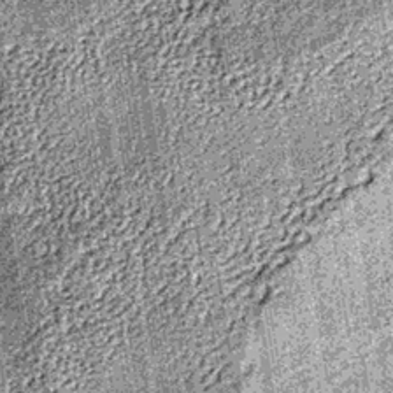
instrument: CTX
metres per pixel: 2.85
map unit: lHb
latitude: -38.6329
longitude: 67.5588
